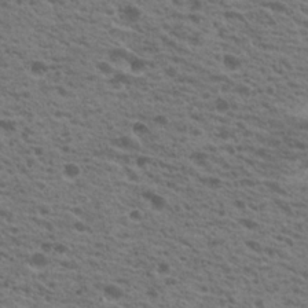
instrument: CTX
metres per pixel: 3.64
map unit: Nhu
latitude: 19.3103
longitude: -31.1970
